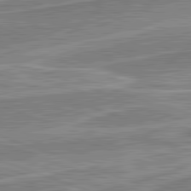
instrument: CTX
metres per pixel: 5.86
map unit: lApd
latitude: 82.3278
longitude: 139.7478
